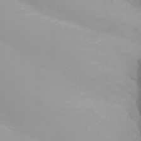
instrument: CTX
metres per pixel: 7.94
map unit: Nhu
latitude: -6.9541
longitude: -88.7247
